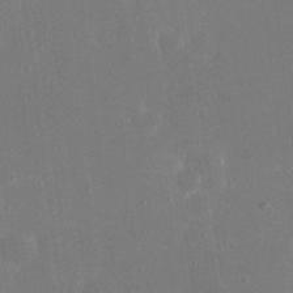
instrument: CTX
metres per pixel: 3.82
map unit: eHh
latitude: 18.7246
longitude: -70.7057
